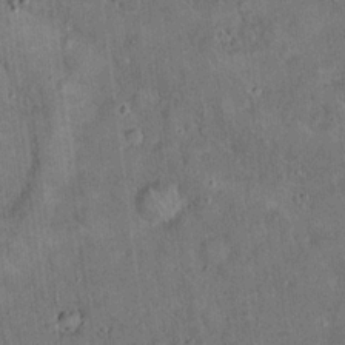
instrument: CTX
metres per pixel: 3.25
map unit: eHh
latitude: 19.2915
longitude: -60.7435
